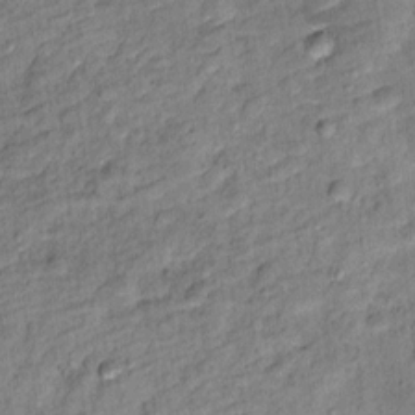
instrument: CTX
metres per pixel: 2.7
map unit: Ht
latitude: 9.6127
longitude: -37.7827
